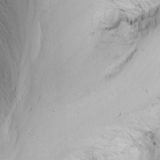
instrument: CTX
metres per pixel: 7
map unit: Nhu
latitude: -7.2187
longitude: -64.8380
